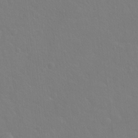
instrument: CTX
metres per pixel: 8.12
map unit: Hto
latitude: -3.1053
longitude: -35.1403
